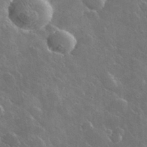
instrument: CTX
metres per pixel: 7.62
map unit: lHvf
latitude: 36.2145
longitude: -91.5749
